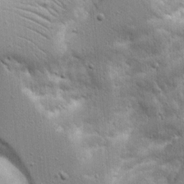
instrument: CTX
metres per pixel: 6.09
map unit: Aa
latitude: 17.0458
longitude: -125.3481
